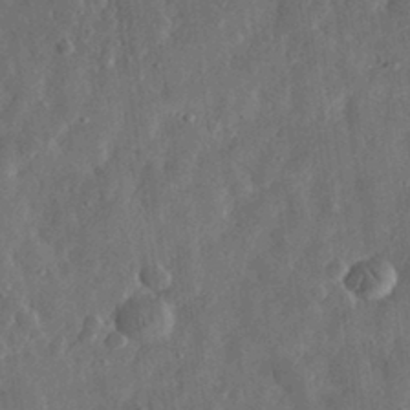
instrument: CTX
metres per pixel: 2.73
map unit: eHh
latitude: 31.5183
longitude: -74.8380
